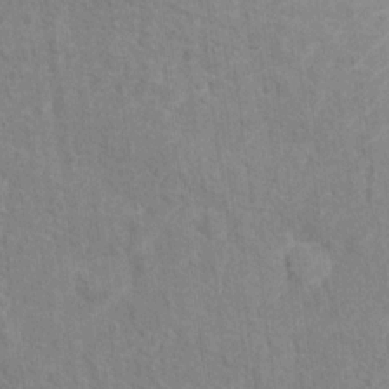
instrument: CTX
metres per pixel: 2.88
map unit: Hto
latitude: 13.2915
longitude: -38.0255
